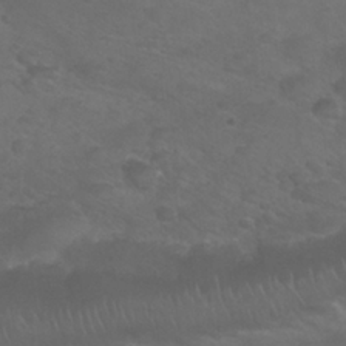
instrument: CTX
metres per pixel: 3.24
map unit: Nhu
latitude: 24.9135
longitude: -52.9892
